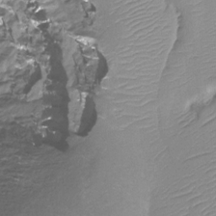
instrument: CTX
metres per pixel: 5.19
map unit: Ht
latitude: -13.3321
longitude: -45.0836
